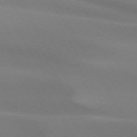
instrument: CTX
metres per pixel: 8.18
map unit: lApd
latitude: 73.6316
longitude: -49.4048
